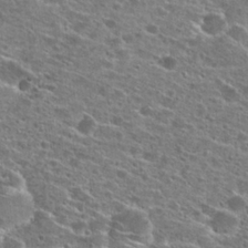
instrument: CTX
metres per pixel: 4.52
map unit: Hto
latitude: 26.1011
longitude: -47.4427
